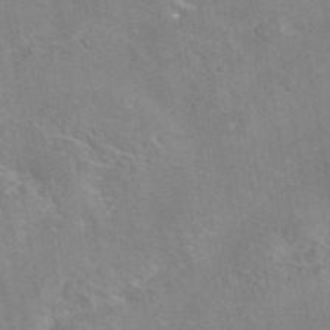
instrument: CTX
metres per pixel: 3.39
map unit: eAb
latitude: 45.0647
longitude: 109.4643
